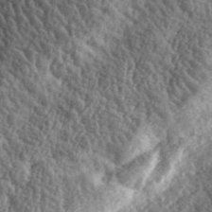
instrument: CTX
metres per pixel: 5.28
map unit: eHh
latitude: 35.5938
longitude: -79.7072
